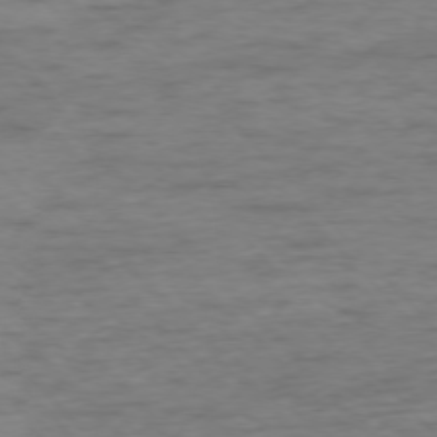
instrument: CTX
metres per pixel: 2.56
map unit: Ap
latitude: -76.6330
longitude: -89.4238
